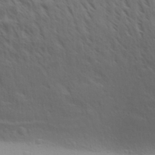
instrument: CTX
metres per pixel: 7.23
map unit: Aa
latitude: 30.2523
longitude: -139.6127
